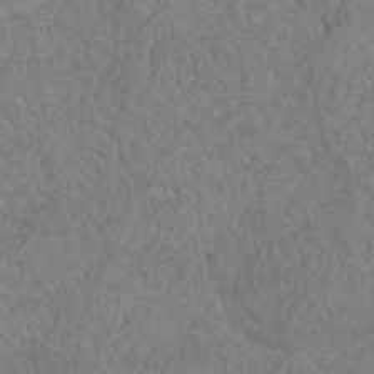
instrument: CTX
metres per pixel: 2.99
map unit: Nhe
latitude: -36.8597
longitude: -177.6505
